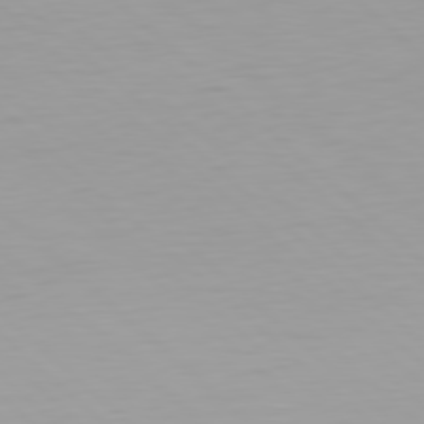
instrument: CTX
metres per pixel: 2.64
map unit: Hpe
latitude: 78.1767
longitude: -168.4979
